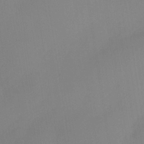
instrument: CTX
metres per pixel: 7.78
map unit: Nhe
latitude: -36.8786
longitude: -113.1781
